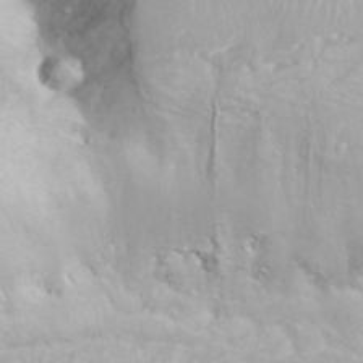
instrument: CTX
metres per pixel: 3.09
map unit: eHh
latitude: 35.4048
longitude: -63.4238
